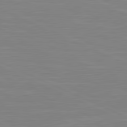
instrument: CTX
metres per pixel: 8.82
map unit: lApd
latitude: 81.3859
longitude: -168.3090
